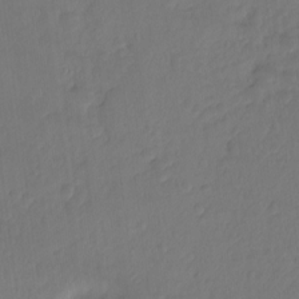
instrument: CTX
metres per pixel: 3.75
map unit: Hto
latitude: -7.9556
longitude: -47.0648
